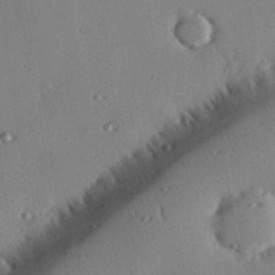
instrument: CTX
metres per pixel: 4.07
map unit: eHh
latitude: 23.4615
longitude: -90.3089
